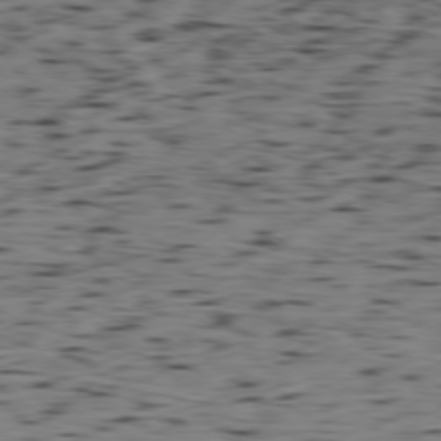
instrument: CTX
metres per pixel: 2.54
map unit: Hpe
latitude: -79.1242
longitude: 13.1053
